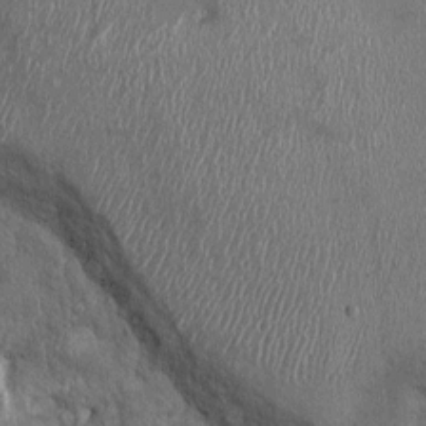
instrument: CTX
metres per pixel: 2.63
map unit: Ht
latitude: -2.2361
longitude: -13.2726
